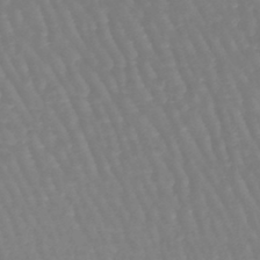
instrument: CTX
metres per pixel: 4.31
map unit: lHb
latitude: -45.8989
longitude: 79.1053
